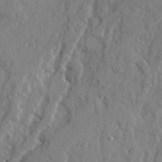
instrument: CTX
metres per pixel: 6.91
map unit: Ave
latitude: 22.7246
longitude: -131.9528
